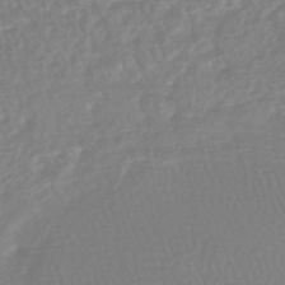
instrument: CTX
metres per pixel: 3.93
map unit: HNhu
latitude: -48.2740
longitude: 101.7477
